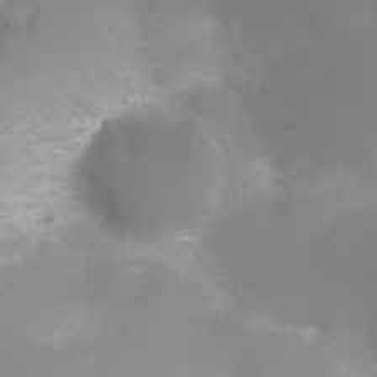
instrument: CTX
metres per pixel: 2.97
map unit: Ht
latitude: -2.5951
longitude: -25.0836
